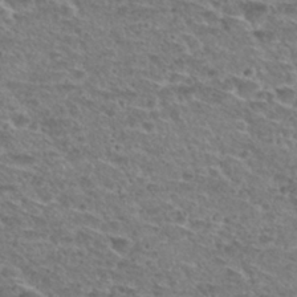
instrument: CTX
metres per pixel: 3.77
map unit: Nhu
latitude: 30.0255
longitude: -49.2348
